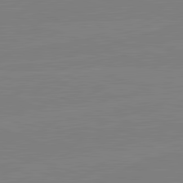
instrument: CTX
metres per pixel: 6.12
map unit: lApd
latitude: 82.1766
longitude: -158.0822
